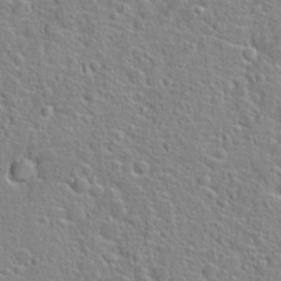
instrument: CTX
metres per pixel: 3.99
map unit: Hto
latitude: 22.6301
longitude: -46.3279
